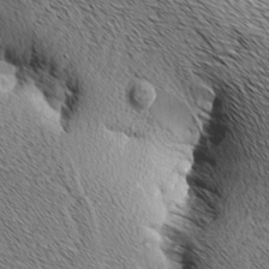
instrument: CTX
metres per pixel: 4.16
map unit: Aa
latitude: 7.6694
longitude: -137.9717
